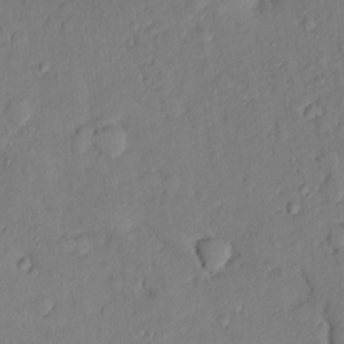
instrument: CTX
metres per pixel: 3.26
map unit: Nhu
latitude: 1.8205
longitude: -14.2334
